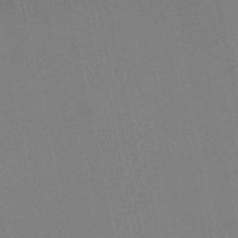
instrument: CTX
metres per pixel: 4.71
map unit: HNb
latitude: -48.0472
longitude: 58.7274
